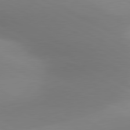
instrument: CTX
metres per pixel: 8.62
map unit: lApd
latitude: 80.9892
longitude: 134.5952
